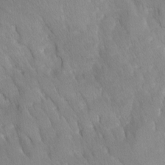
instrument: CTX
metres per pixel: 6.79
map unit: Ave
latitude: -10.7274
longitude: -118.2522
